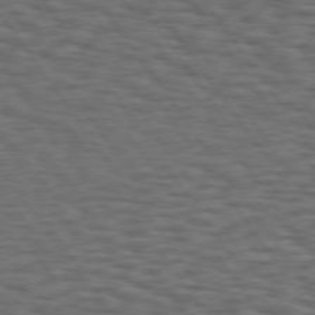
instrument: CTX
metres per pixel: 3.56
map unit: Hpe
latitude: 74.4601
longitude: -132.6868
